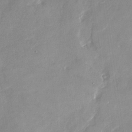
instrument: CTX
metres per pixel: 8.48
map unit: Nhu
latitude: -28.9164
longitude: -73.1781
